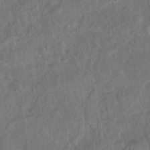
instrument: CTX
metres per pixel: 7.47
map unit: Nhu
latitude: -30.8597
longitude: -62.5357
